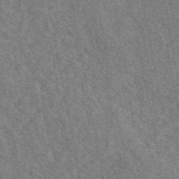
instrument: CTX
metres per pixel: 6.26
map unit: eAb
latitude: 48.0822
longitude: 120.1228
